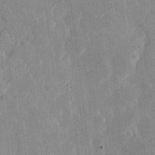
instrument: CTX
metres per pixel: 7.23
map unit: eHh
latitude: 4.1767
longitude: -71.8394
